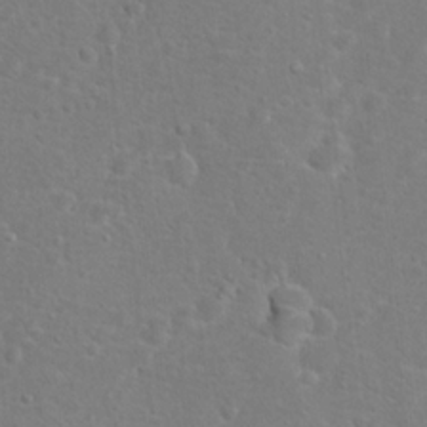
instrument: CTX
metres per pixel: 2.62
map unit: Hto
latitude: 17.2726
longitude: -42.2334
